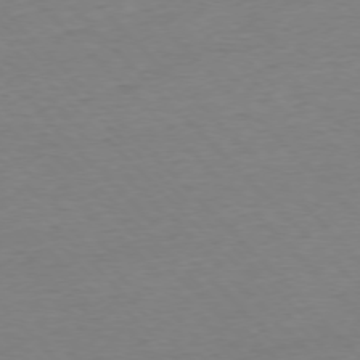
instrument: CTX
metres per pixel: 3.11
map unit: Ap
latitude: -76.7652
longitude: -92.3656
